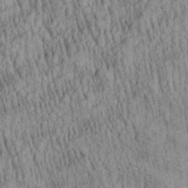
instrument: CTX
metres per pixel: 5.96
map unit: Aa
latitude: 28.1955
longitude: -136.1767
